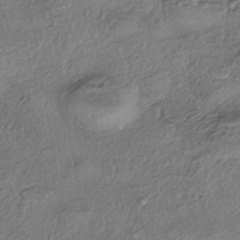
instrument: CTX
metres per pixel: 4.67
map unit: eHh
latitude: -42.5762
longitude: 118.2928
